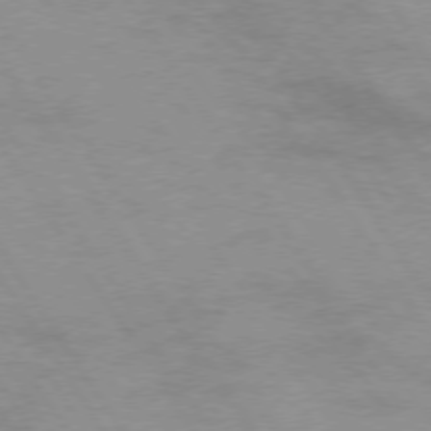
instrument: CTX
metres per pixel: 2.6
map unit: Hpe
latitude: 73.9528
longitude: -142.2145
